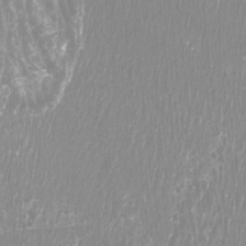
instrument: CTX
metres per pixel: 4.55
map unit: Htu
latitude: -8.5196
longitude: -75.5749
